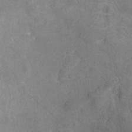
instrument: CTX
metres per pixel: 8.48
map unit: eHh
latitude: -40.4629
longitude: -29.6883
